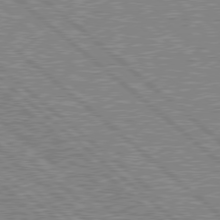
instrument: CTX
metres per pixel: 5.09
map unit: Hpe
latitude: 78.6113
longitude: -143.3482
